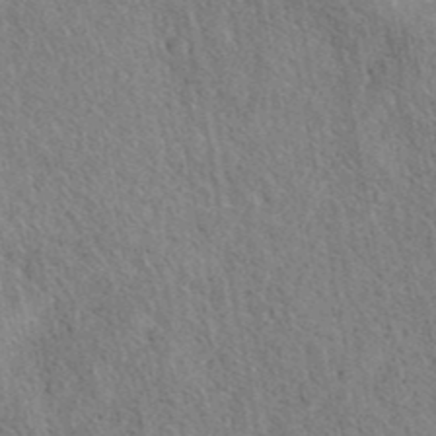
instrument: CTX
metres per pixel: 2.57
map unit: eAb
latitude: 40.0822
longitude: 110.6707
